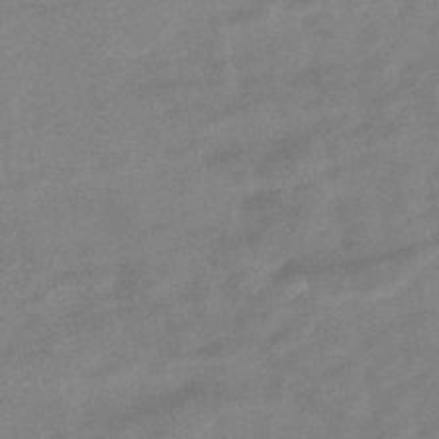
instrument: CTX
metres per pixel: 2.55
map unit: HNhu
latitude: -47.2187
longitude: 89.8233
